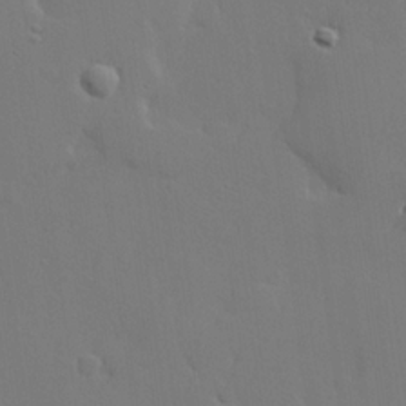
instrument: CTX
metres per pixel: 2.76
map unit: lHvf
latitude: 21.4238
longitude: 145.7856
